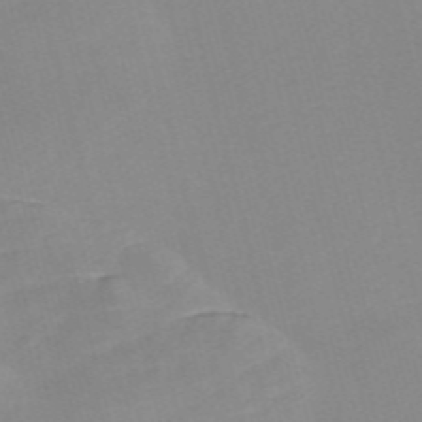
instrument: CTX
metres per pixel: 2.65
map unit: Nve
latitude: -57.6533
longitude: 58.0472
